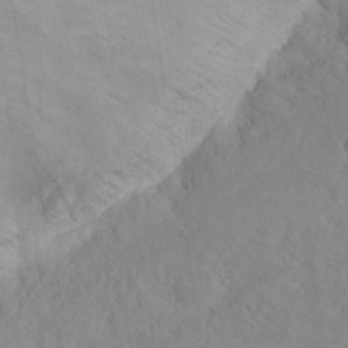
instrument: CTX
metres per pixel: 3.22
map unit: Nhu
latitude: 13.2726
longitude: -36.2145
